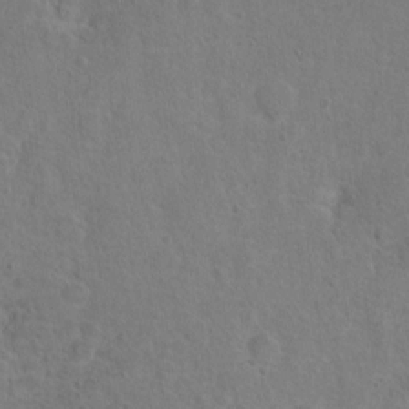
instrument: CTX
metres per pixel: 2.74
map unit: Hto
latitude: 10.7057
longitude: -35.8016
